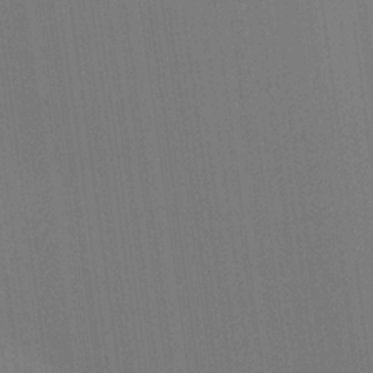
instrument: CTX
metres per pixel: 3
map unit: Hve
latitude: 18.1577
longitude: 150.1795
